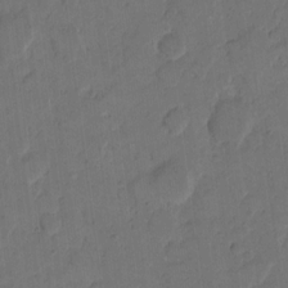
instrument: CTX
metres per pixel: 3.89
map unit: eHh
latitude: 12.2145
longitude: -65.9150
